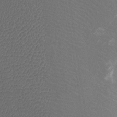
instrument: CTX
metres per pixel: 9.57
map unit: Htu
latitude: -11.7856
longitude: -72.0255
